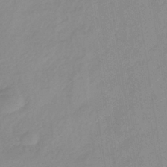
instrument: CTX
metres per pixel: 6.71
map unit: lHb
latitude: -36.7652
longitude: 72.1228
